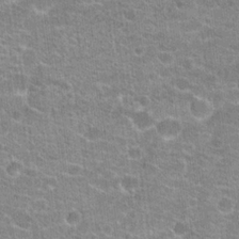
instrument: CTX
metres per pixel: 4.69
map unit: Hto
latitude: 21.1026
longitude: -42.6302
